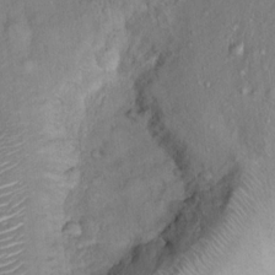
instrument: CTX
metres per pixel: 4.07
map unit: Ht
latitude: 15.4238
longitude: -41.1403
